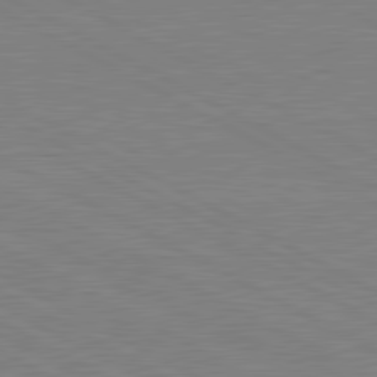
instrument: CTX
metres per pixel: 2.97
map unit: lApd
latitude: 80.9892
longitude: 151.3888
